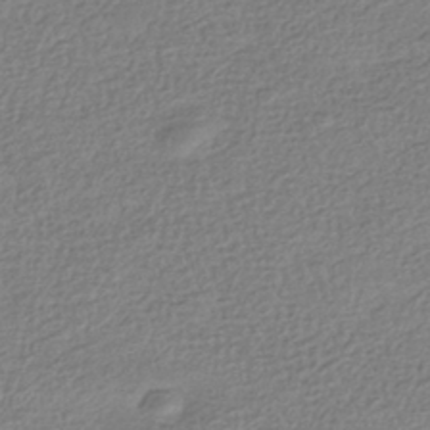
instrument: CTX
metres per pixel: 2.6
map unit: HNhu
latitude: -42.0849
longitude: 99.7100
